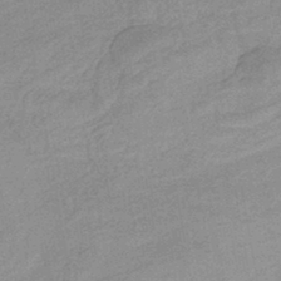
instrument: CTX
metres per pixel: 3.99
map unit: eHb
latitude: -44.0472
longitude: 85.4076
